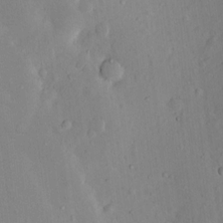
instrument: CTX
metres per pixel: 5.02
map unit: Ht
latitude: 12.2334
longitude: -40.5923
